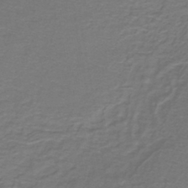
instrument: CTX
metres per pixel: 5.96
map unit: lHb
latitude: -43.6910
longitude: 56.8786
